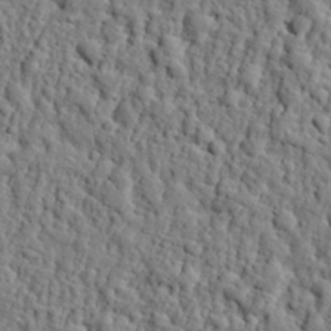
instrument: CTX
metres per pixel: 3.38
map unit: eHh
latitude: 26.3089
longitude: -78.1200
